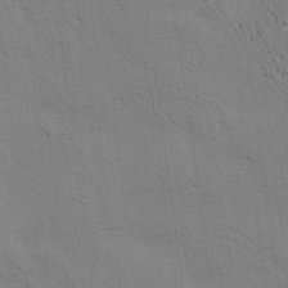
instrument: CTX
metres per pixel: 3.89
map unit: Ave
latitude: 21.7639
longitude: -140.4034
